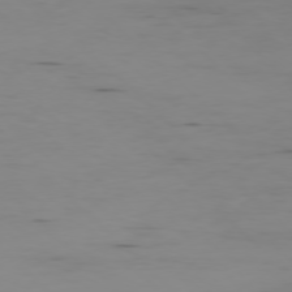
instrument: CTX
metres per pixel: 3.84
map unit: Ap
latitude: -77.5966
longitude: -82.1766
